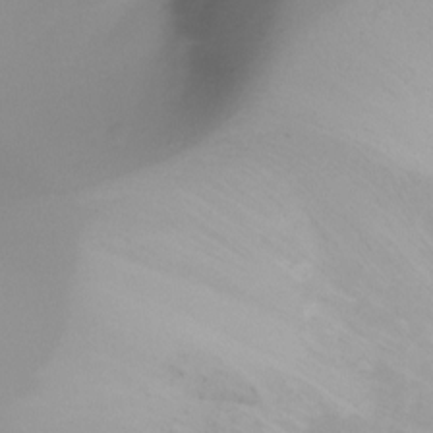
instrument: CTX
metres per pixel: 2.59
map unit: Ht
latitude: -16.2740
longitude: -44.8569
